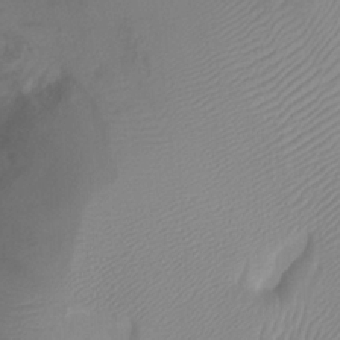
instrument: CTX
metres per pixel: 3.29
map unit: Htu
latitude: 2.3845
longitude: -21.5749
